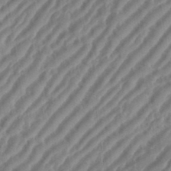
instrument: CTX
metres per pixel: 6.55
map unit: eHh
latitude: 36.1011
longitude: -134.5734
